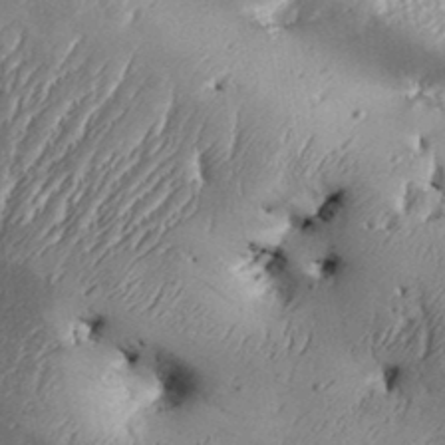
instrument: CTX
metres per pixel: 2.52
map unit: Aa
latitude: 33.1970
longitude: -134.5168
